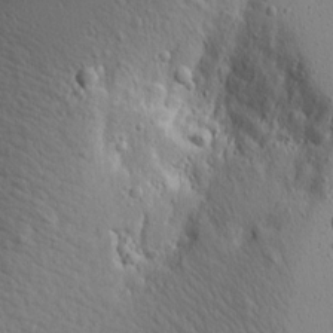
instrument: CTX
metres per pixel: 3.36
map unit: Aa
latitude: 15.2159
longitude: -141.6693
